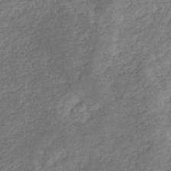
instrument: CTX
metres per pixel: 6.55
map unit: eHb
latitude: -32.3118
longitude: 73.1998
